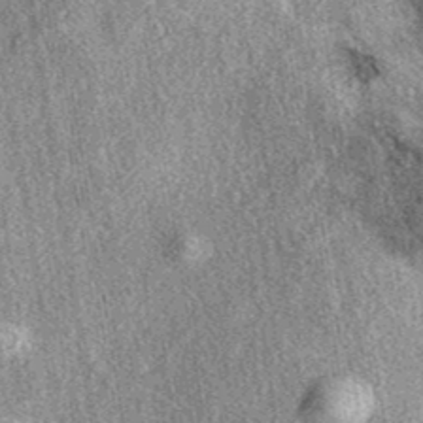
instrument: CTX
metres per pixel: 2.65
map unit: eAb
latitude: 38.8947
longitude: 107.1620
